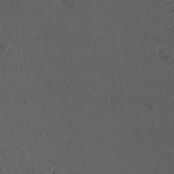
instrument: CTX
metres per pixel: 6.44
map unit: Nhu
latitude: 3.9528
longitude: -17.1214
